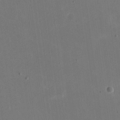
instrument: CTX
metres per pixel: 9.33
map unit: eHh
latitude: 20.6302
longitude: -70.8569
